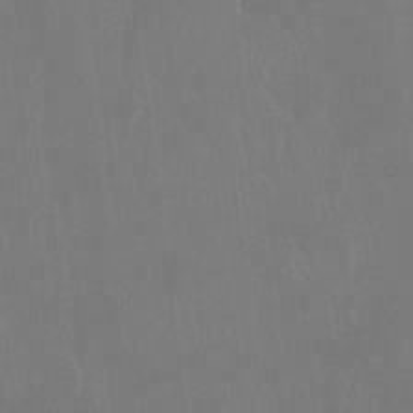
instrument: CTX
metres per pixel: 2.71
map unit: Htu
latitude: -14.5952
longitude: -48.7435
